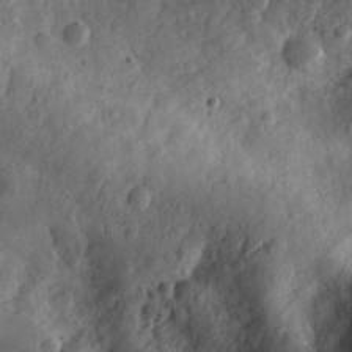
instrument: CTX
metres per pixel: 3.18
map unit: eHh
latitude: 30.4979
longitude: -72.6680
